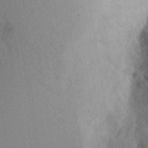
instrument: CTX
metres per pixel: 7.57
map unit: Aa
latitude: 28.5734
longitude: -146.5924
